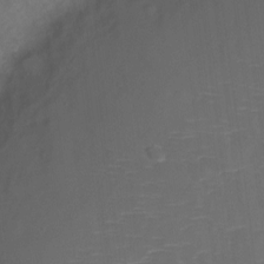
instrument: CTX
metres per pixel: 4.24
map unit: Nve
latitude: -20.4251
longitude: 107.4833
